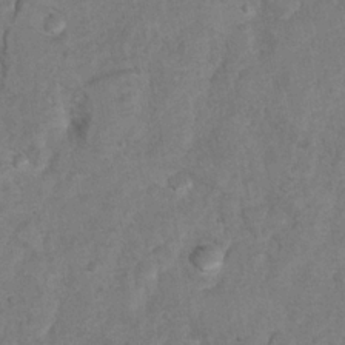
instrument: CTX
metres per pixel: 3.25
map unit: Hto
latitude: 8.7624
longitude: -35.7449
